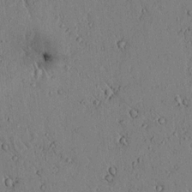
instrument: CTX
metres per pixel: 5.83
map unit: lAvf
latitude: 5.5749
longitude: 159.3320
